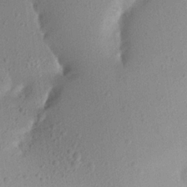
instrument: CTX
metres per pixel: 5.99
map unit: Aa
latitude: 20.9325
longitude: -146.8569
